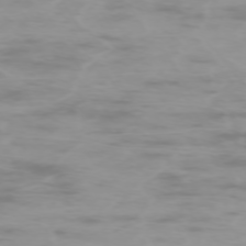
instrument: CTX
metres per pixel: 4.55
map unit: Hpe
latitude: -73.6911
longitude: 4.1416
